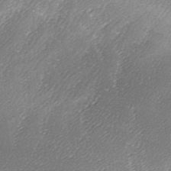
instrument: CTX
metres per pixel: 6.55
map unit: Ave
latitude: -7.1431
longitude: -123.1403
